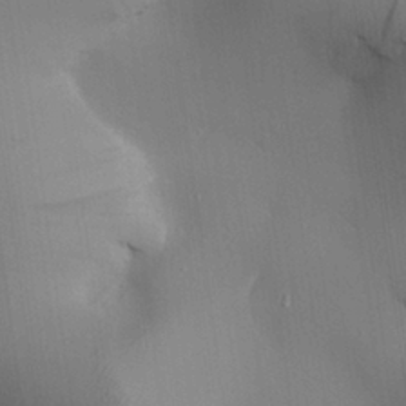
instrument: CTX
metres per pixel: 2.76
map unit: Aa
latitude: 26.2901
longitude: -137.2537
